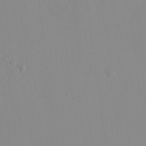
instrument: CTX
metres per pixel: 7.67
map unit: HNhu
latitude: 6.4979
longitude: -4.0255
